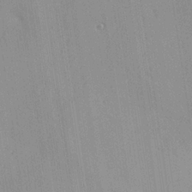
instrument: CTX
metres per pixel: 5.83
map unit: Ave
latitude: 23.3859
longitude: -136.0255
